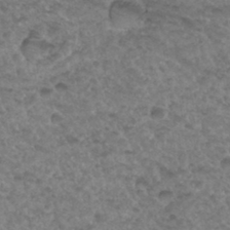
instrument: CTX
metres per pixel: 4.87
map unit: Hto
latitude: 33.7450
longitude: -49.7639
